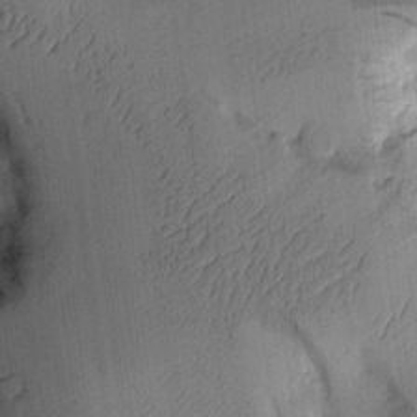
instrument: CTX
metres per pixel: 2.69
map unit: Aa
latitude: 9.6505
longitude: -127.7072
